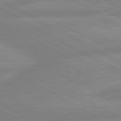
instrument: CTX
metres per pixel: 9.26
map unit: lApd
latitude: 80.6490
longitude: -168.3279
